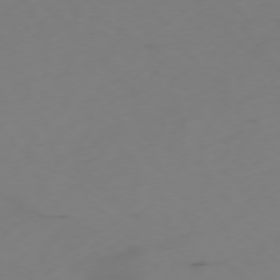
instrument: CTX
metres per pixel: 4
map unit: Ap
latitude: -76.1795
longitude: -65.8583
